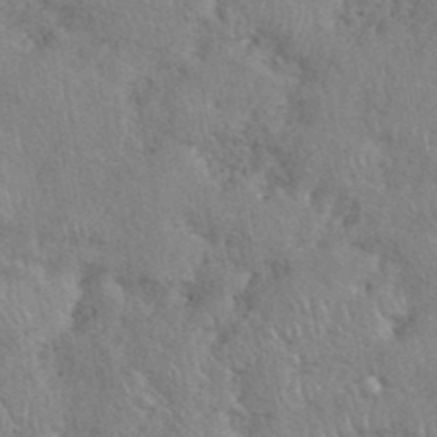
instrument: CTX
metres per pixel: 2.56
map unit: eHh
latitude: 38.0822
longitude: -57.9339
